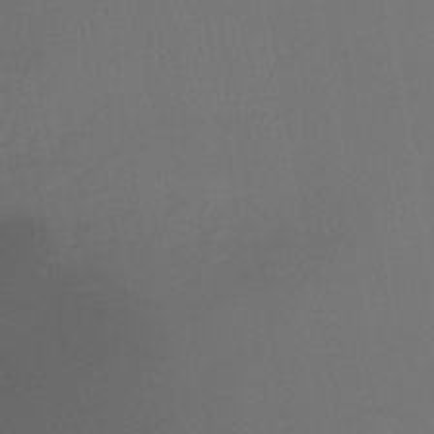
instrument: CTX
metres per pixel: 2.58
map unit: lHb
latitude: -42.5384
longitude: 73.9745
